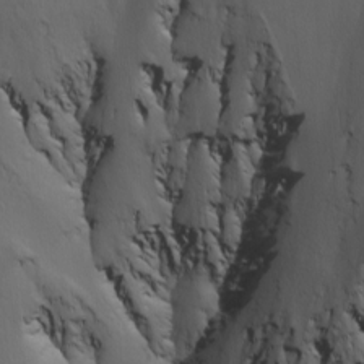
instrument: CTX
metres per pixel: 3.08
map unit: Nhu
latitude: -5.1053
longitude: -95.1592
